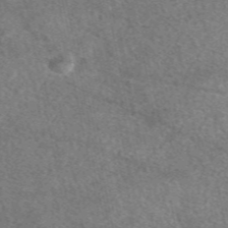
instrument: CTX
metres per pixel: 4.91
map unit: eAb
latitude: 48.1011
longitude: 116.8974
